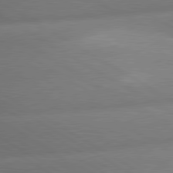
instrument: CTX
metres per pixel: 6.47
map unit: lApd
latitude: 80.2900
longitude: -162.9325
